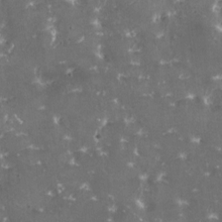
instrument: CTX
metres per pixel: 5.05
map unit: HNhu
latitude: 1.4048
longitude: 6.5385
